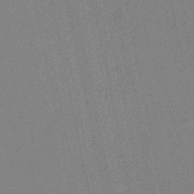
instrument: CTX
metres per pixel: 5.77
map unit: HNb
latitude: -53.1431
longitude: -47.5560
